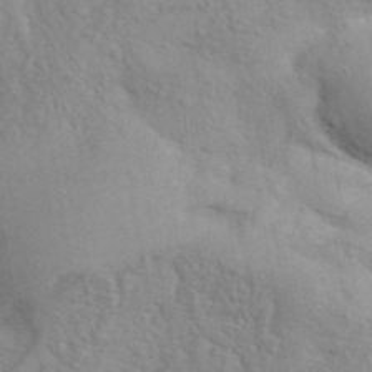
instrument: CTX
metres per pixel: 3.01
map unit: ANa
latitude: 41.8583
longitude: 51.4265
